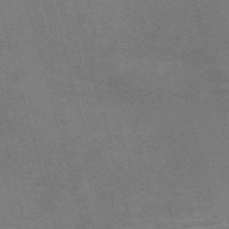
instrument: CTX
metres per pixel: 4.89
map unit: Nve
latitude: -58.9163
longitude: 63.8233
